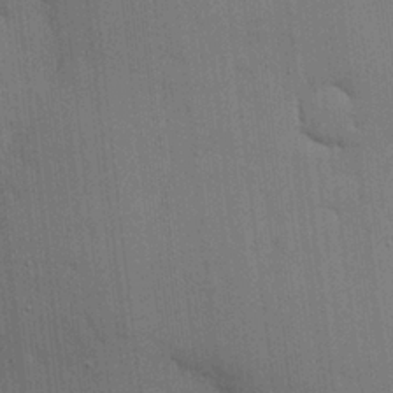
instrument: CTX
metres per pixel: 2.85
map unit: lHvf
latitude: 18.4034
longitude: -113.8205
